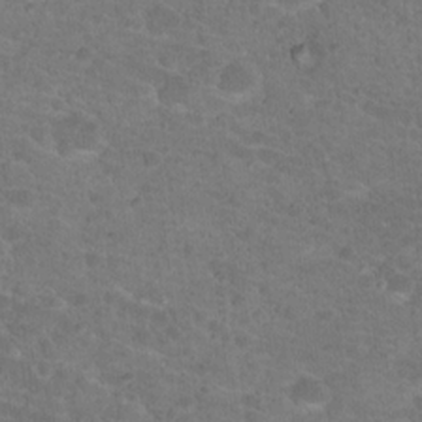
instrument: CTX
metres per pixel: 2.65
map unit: Hto
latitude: 18.4979
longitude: -34.4412
